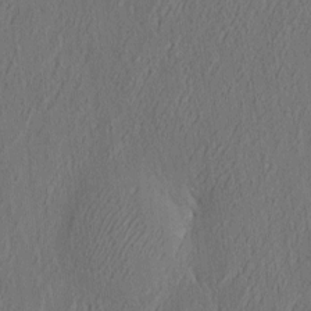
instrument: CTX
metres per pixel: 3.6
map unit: eHh
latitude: 4.9136
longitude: -77.5182
